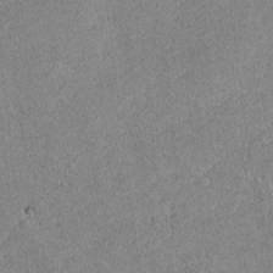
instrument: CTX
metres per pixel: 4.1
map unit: lAvf
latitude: -8.7274
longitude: -112.8758
